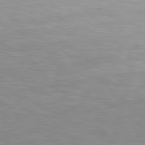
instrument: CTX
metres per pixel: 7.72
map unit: Hpe
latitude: 78.5357
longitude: 175.4454
